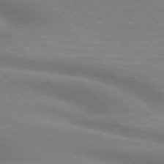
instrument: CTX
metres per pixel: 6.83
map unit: lApd
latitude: 75.2726
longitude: -60.7435
